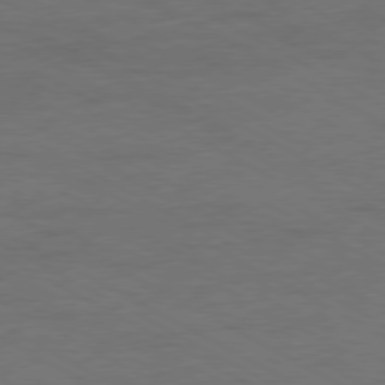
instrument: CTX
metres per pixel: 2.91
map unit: Ap
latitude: -77.0675
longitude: -76.1955
